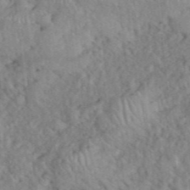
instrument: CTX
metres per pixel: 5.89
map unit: eHh
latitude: 38.8569
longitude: -56.1388
